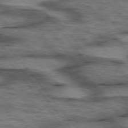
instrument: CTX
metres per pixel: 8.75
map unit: lApd
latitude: 75.4615
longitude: -49.0269
